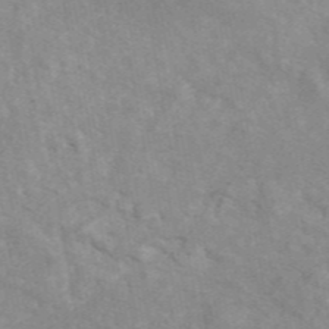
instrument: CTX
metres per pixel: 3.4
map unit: ANa
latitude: 46.2712
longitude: 26.1983
